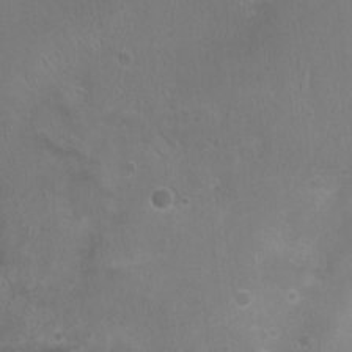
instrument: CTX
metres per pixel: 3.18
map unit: Nhu
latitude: 5.1214
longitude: -17.4804
